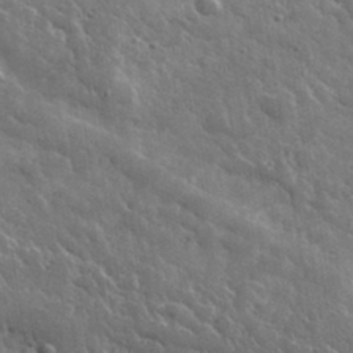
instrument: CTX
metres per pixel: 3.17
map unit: lHvf
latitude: 36.3090
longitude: -88.9136
